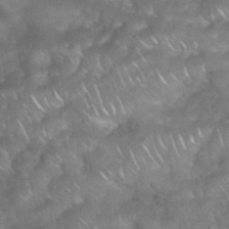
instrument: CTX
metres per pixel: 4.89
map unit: eHh
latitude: 39.2537
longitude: -58.5546
